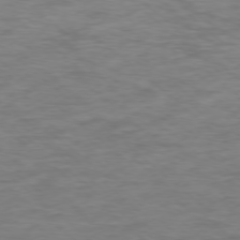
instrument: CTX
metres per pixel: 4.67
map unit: Ap
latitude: -77.1809
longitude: -77.0080
